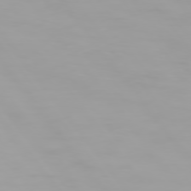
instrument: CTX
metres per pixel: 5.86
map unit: Hpe
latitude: 74.4223
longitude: -129.0836
